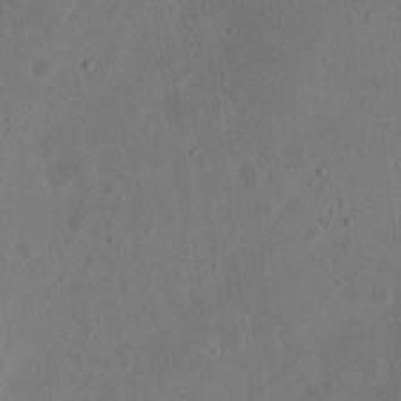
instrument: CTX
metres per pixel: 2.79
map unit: eHh
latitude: 23.8583
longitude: -70.3278
